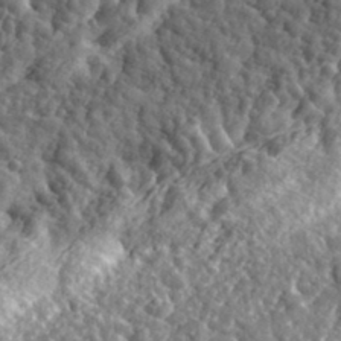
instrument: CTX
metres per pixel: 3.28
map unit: eHh
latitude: 35.0836
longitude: -80.0633
